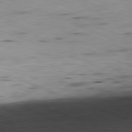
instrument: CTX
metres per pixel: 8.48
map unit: Hpe
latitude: -82.1606
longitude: 15.5777
